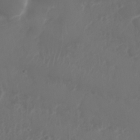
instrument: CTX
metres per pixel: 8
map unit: Nhu
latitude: 25.5371
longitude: -62.3656
